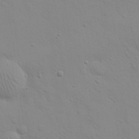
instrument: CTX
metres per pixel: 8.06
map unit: eHh
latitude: 24.8191
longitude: -65.5560
